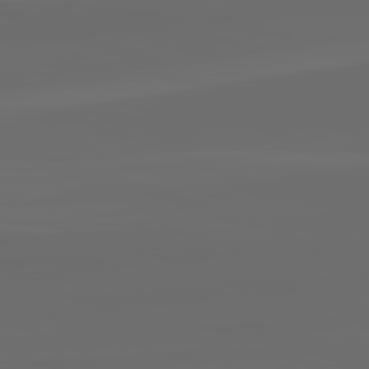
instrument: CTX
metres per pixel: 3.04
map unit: lApd
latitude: 82.3278
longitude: -165.9150
